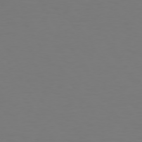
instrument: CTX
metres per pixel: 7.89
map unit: Hpe
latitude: 73.4616
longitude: -122.5735
